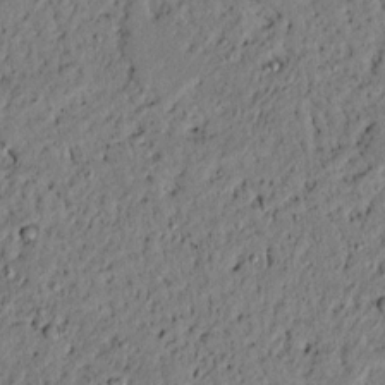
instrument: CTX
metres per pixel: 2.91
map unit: lAvf
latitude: 4.8380
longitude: 167.1242
